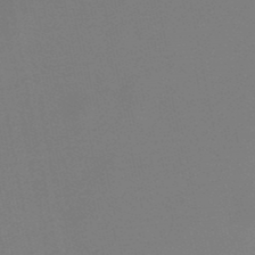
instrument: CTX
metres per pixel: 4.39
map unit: lHb
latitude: -49.0865
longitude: 71.1809
